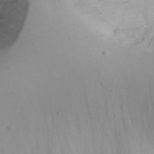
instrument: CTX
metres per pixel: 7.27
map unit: Aa
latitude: 24.8380
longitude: -131.3482
